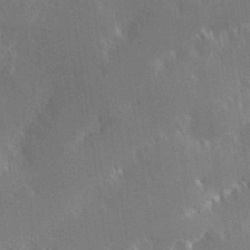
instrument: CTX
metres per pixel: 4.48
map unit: Hve
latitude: 31.2159
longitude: 149.1998
